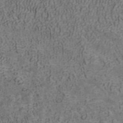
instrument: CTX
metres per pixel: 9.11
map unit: ANa
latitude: 40.6490
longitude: 21.0108
